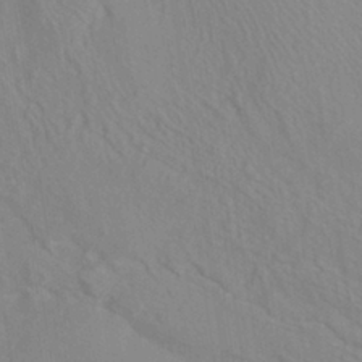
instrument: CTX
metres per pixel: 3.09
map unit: ANa
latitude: -39.0109
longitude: 95.6910
